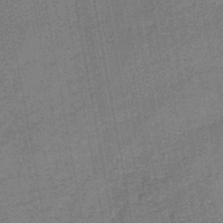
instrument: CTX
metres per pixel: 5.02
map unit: HNb
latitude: -45.4265
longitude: -36.7813
